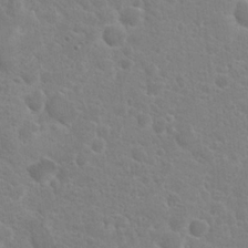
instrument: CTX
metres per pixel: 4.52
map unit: Hto
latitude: 21.6127
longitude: -39.5938
